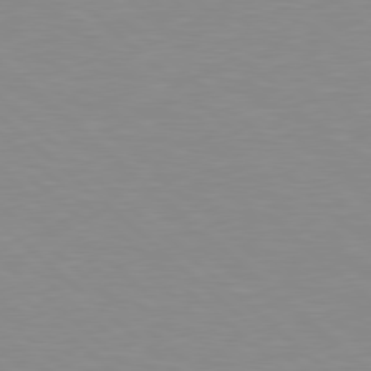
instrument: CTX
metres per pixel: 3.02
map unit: Hpe
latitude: 78.2523
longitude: -176.1011
